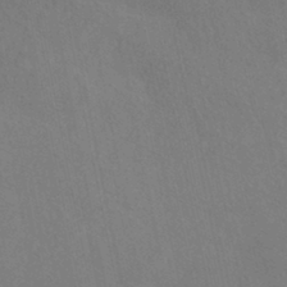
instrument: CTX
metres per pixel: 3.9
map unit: HNhu
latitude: -39.6911
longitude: 96.3306
